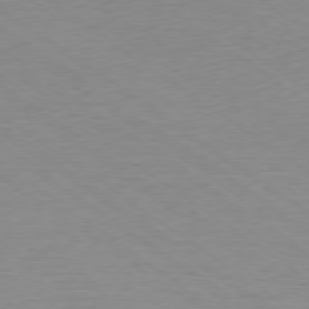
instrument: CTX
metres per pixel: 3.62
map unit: Ap
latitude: -78.0283
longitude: -59.6127
